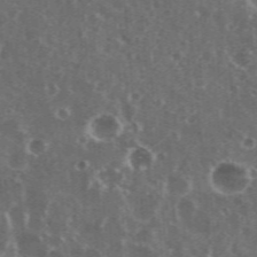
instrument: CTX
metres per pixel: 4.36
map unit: eHh
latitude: 35.1214
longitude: -59.6694
